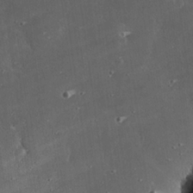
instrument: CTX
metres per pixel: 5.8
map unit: eHh
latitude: 24.9891
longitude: -89.9528
